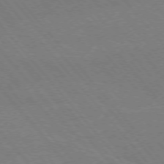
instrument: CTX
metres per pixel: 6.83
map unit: Hpe
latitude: -76.3684
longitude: -13.4049
